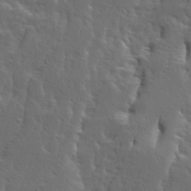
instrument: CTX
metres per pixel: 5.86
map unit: Ave
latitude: 14.1578
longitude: -135.7071
